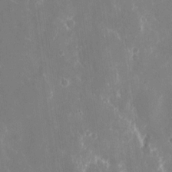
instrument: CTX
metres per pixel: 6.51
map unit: eHh
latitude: 8.7057
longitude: -70.7057
